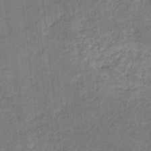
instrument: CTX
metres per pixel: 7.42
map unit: eHb
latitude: -30.4818
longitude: 65.9367
